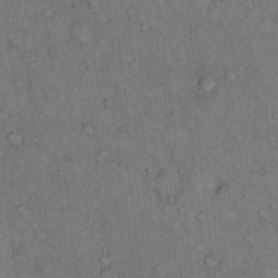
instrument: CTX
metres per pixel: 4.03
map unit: Hto
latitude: 10.8947
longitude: -59.4426
